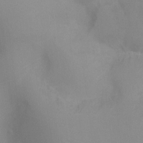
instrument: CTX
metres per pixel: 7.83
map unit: Ht
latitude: -8.5952
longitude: -29.5749
